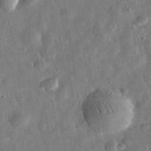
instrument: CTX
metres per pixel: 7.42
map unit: eHh
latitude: 31.9717
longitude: -77.1781
